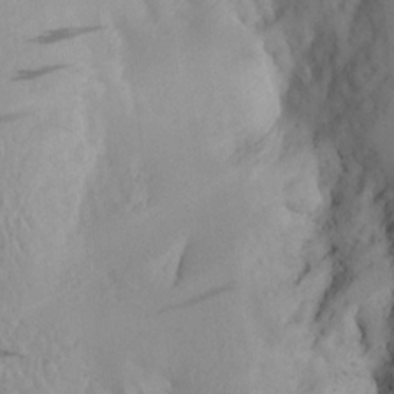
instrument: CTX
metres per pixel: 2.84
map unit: Aa
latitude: 20.7058
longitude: -145.2915
